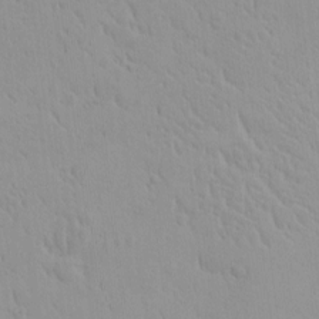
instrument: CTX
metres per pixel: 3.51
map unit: eHh
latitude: -1.4077
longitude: 19.3321
